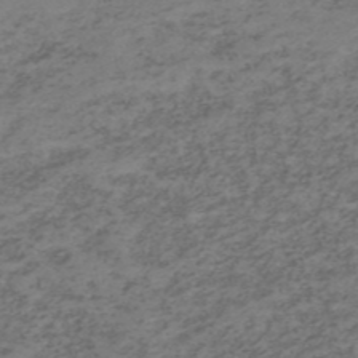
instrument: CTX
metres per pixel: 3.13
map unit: HNb
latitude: -52.6707
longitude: -52.3279
